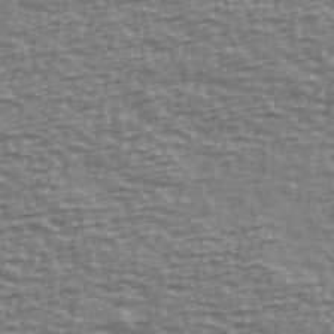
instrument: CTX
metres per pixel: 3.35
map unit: Ave
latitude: 40.4223
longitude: -113.8394
